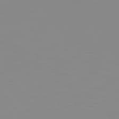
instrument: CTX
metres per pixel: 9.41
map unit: Hpe
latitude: 74.9325
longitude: -128.6301
